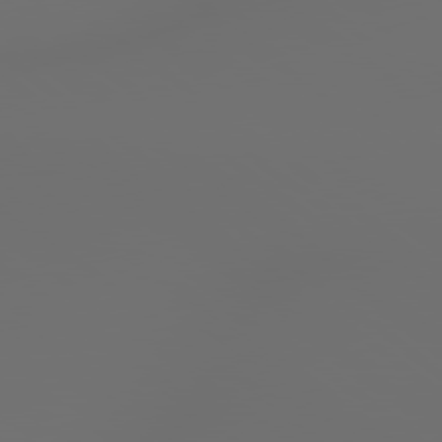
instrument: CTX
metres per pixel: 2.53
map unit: lApd
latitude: 79.1214
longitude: 177.2565
